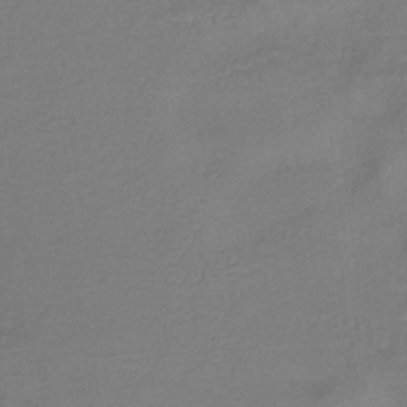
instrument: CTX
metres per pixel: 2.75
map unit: HNb
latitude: -36.9730
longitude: 53.4454
